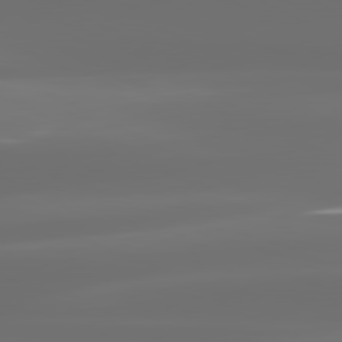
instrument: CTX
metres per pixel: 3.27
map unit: lApd
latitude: 81.0269
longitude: -136.5168
